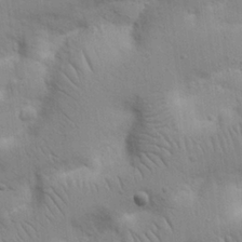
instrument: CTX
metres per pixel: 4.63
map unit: Nhu
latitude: 17.3482
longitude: -75.0836
